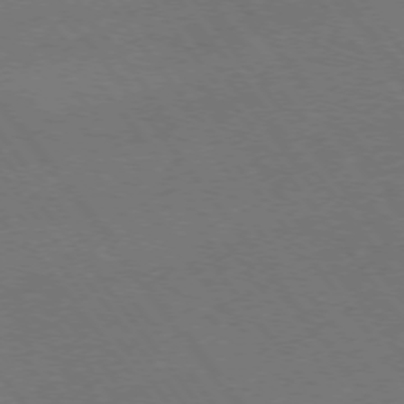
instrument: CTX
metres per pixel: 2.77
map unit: Ap
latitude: -75.7478
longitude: -64.6490
